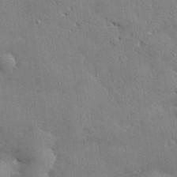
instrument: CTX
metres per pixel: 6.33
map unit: eHh
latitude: 30.0444
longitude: -82.9513
